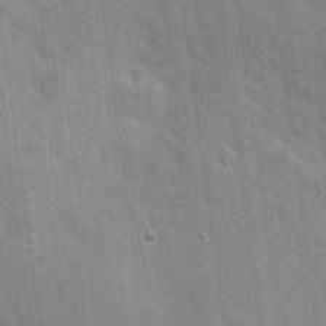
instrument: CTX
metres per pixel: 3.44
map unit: Hve
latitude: 18.5545
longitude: 151.6533
